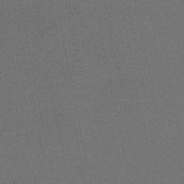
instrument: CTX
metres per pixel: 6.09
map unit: eHb
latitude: -50.9164
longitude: 69.6343
